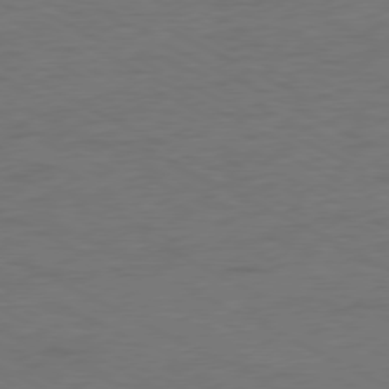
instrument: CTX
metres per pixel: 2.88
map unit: Ap
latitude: -77.3132
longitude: -74.1578
